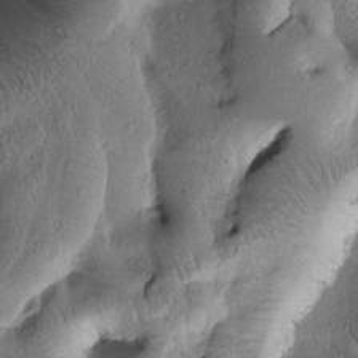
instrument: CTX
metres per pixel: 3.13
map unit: Htu
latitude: -2.2550
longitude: 171.0298
